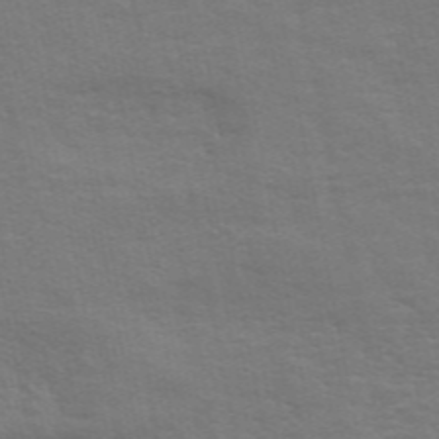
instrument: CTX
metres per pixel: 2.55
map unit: ANa
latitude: 49.8772
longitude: -79.9339
